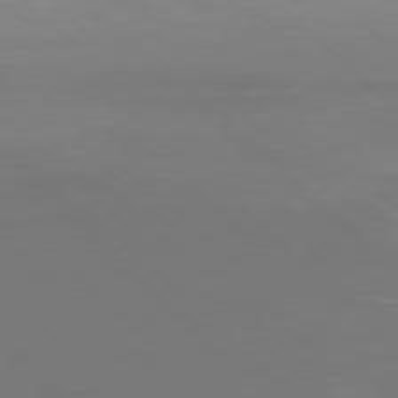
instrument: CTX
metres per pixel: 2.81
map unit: Hpe
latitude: 78.0255
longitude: -170.2144
